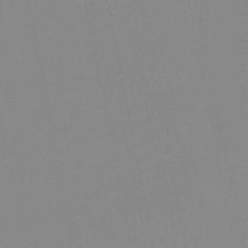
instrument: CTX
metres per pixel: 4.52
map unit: lHb
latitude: -48.5763
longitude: 80.7652
